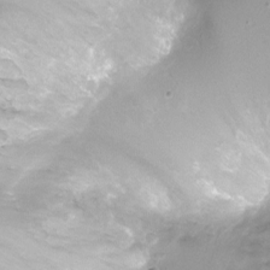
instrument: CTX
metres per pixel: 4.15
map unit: Ht
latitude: -6.5951
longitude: -19.6505
